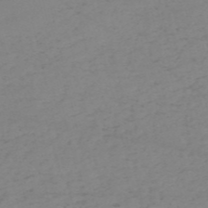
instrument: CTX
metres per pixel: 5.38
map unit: HNb
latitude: -54.7085
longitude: -46.8191
